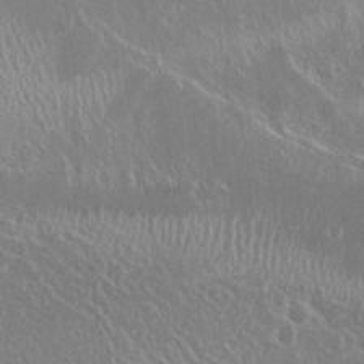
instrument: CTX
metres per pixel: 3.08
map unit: Nhu
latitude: 25.4048
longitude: -59.3860
